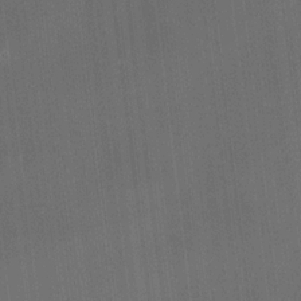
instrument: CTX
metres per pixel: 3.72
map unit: HNhu
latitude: 10.8002
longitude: 10.5952
